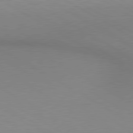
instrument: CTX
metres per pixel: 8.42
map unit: lApd
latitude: 80.1767
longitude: 127.9745
